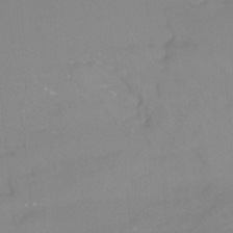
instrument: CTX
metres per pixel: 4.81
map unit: Ht
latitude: -12.4251
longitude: -46.1200
